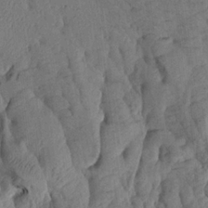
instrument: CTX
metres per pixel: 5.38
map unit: Aa
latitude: 19.3670
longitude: -146.2145
